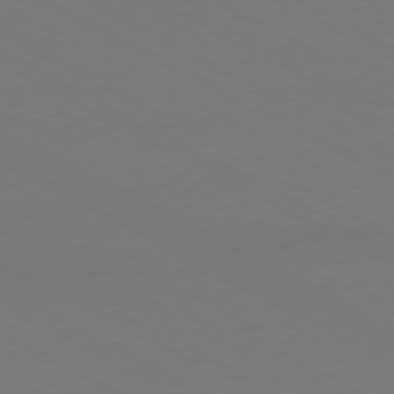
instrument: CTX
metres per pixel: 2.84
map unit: Ap
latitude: -79.9367
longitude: -82.4601
